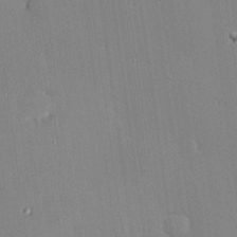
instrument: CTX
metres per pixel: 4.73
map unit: Hve
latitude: 25.7449
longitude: -90.6490
